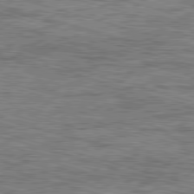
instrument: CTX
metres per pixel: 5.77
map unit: Ap
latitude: -82.1795
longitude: -69.8961
